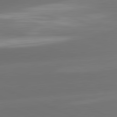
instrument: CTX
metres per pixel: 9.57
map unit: lApd
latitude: 82.0444
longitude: -161.2348
